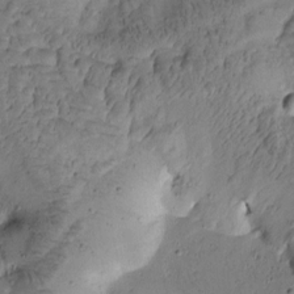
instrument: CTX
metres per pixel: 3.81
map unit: Htu
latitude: -1.4833
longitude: 171.0109
